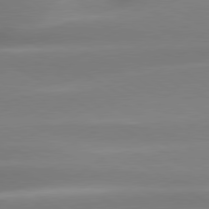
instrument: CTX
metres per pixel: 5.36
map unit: lApd
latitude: 80.0444
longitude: -137.8206
